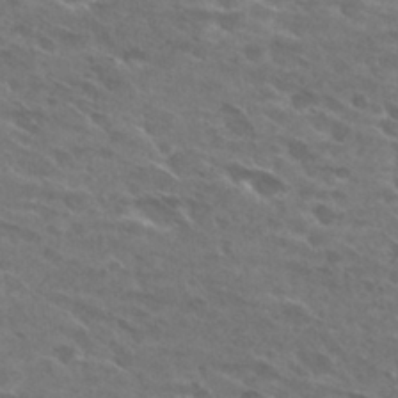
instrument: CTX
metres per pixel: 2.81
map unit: Hto
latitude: 29.6127
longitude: -44.2900
